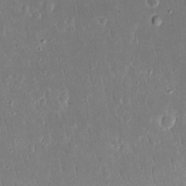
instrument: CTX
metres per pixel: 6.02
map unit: eHh
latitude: 16.8569
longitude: -72.7058
